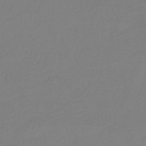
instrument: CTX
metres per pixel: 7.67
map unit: HNhu
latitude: -41.8422
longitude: 96.6519
